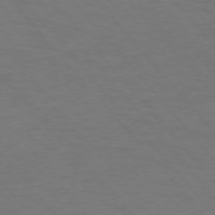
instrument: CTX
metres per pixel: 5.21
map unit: Ap
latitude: -76.2550
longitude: -61.9150
